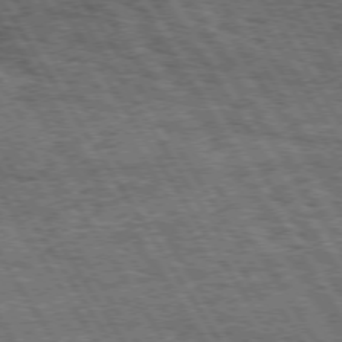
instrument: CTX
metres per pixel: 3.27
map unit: Hpe
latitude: 73.3671
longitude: -126.3467
